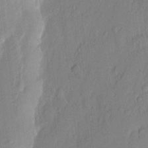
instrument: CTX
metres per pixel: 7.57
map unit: eHh
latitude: 3.3481
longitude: -76.9891
